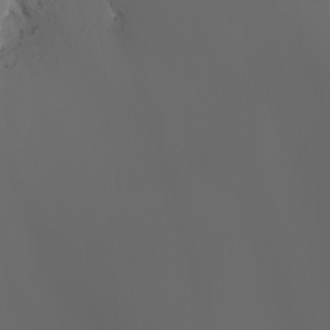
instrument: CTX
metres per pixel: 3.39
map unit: Htu
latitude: -5.2565
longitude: -89.7639
